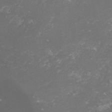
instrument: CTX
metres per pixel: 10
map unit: lHvf
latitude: -15.2376
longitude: -100.4034
